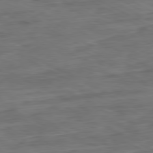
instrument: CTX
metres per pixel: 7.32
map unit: Ap
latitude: -80.9542
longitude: -83.5749
